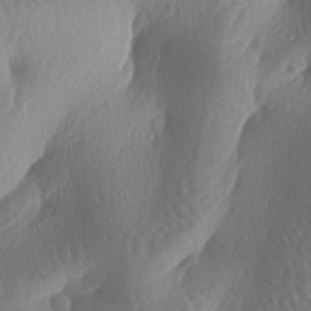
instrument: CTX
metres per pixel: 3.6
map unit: lAa
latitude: -7.1809
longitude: -128.4412
